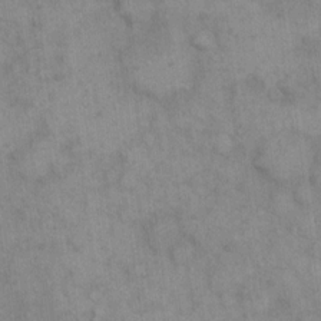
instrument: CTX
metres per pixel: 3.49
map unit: eHh
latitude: 15.3860
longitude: -66.6868
